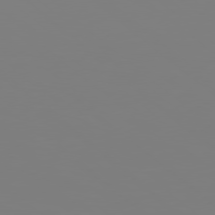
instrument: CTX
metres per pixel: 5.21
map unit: Hpe
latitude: 77.9339
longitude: -135.9150
